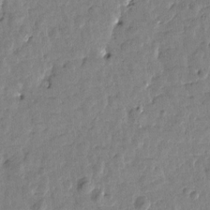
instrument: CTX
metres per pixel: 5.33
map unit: Htu
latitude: 1.4237
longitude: -179.2159
